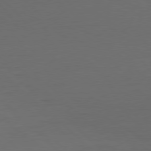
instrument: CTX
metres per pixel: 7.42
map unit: Ap
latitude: -79.8989
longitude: -56.6112
